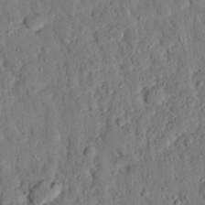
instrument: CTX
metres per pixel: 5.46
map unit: eHh
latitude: 26.0255
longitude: -78.9325
